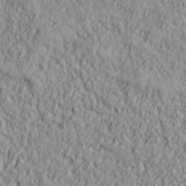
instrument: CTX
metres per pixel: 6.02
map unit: lHvf
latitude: 38.8002
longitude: -90.1389
